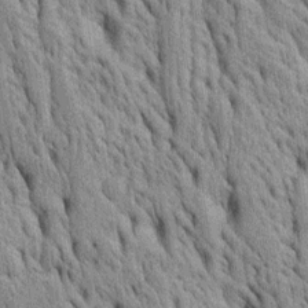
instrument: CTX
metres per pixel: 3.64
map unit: Htu
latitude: -4.4440
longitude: 152.3495
